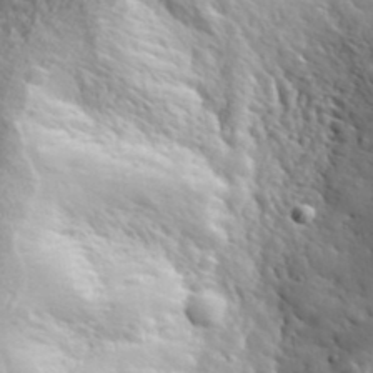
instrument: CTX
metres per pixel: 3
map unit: eHh
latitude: 36.6113
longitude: -80.8002
